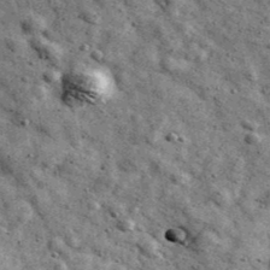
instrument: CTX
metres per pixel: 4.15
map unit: Ave
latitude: 40.4223
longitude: -107.1025
